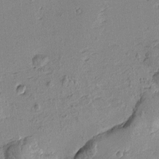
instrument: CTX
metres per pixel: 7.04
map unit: Htu
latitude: -2.2928
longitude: -175.7639
